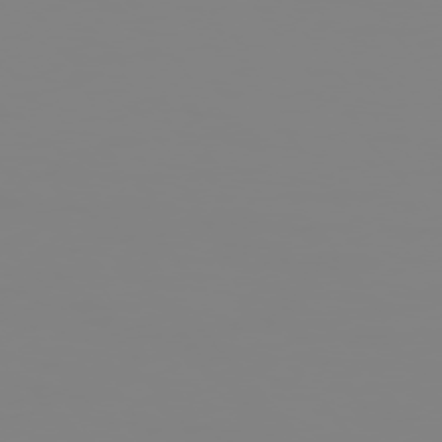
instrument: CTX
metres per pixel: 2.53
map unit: Hpe
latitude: 74.8191
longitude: -127.6316
